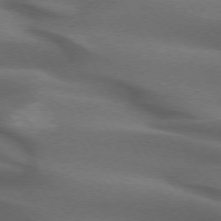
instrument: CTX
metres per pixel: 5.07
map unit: lApd
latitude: 72.3657
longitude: -51.7071
